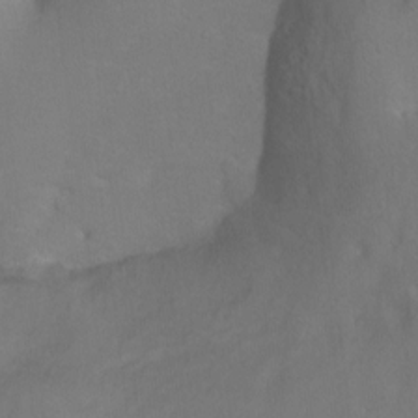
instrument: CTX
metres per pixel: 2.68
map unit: Ht
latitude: 0.5357
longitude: -35.8961
